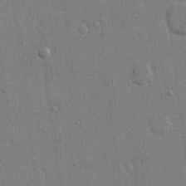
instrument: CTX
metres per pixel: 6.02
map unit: eHh
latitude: 14.4412
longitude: -69.0081
